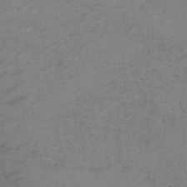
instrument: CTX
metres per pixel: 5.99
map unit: Hto
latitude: 6.9703
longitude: -35.2159
